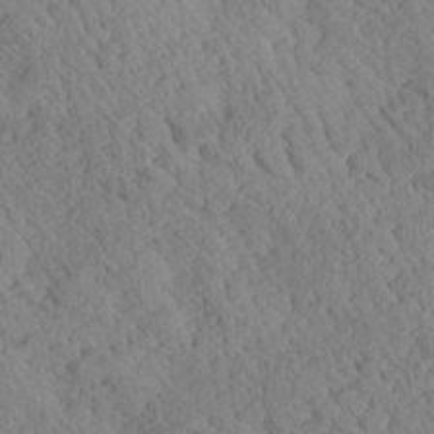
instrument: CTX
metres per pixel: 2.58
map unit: Aa
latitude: 24.4790
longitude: -134.0633
